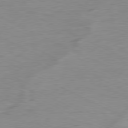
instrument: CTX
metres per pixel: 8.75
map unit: Ap
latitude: -80.4062
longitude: -82.2144
